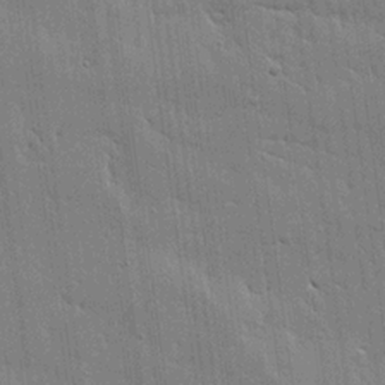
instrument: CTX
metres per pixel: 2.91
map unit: Ave
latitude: 16.5546
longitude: -139.2348
